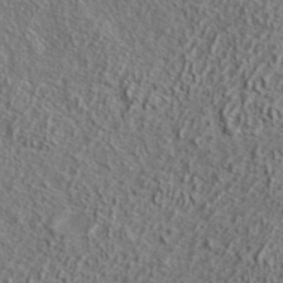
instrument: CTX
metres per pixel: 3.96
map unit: lHvf
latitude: 42.5357
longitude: -88.6113
